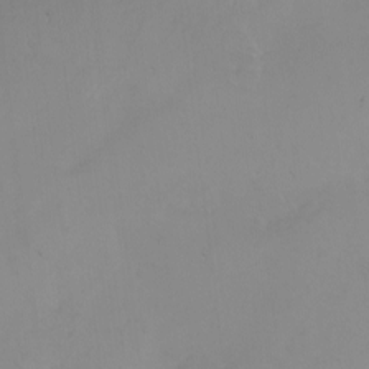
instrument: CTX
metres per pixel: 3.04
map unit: Nhu
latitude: -4.8219
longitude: -81.4615
